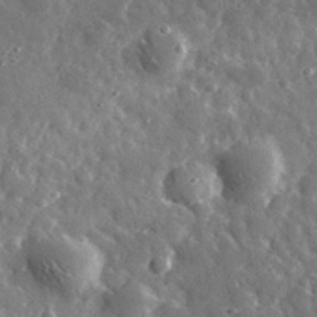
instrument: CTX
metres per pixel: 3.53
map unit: lHvf
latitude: 35.1592
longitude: -88.2334
